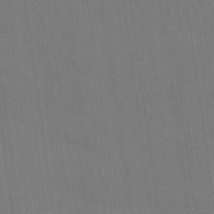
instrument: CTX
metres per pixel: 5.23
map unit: Ave
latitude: 15.3482
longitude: -130.0822
